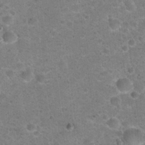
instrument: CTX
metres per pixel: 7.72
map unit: Hto
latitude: 22.9703
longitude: -49.7639
